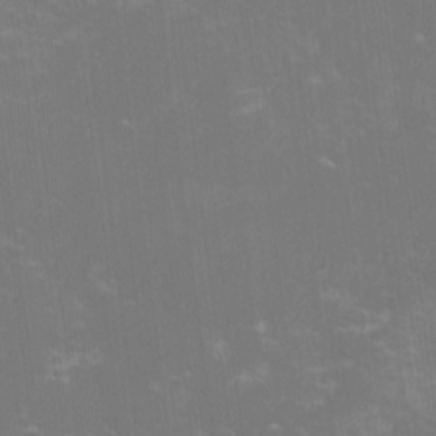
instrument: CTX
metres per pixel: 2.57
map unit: lHvf
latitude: -14.2173
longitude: -100.8758
